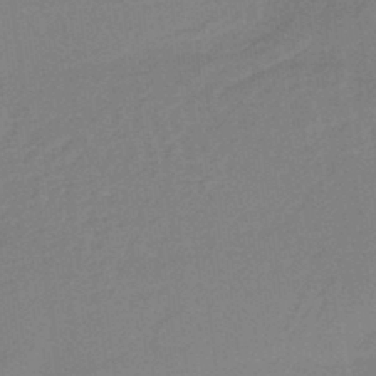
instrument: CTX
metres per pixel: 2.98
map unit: lHb
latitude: -37.6721
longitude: 60.8597
